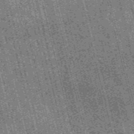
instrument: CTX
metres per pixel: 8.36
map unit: HNb
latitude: -55.8045
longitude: -43.4238
